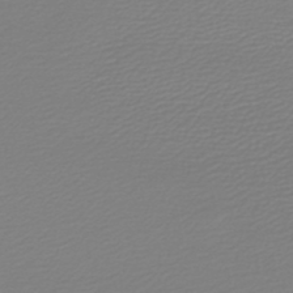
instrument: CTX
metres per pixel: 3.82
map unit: lHb
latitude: -46.5007
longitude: 59.7477
